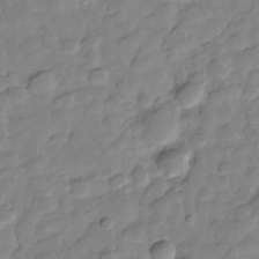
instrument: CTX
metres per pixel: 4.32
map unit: Hve
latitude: -29.1809
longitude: 91.6533
